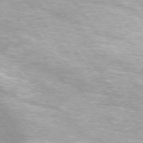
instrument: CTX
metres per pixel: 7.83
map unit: Ap
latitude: -74.8975
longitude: -75.6127
